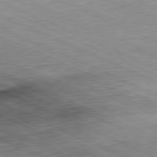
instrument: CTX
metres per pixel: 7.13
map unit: Hpe
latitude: -81.6533
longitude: 11.1431
